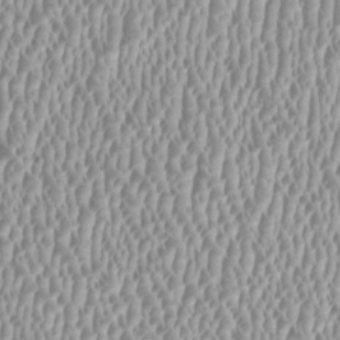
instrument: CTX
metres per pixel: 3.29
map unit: HNhu
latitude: -0.3873
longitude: -0.5923
